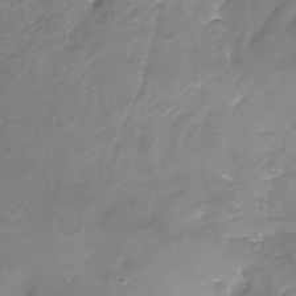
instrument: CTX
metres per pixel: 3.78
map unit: Nhu
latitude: -23.7100
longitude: -57.0080
